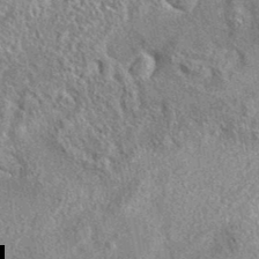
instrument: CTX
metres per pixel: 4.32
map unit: eAb
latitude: 35.8394
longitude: 112.6519
